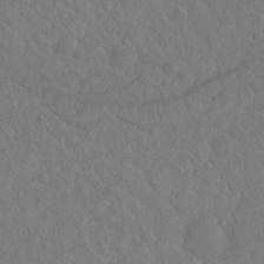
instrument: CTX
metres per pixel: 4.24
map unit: Hto
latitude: -8.2361
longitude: -46.0444
